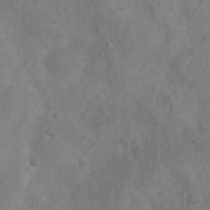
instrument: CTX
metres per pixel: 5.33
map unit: Nhu
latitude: 6.1767
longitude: -19.2915
